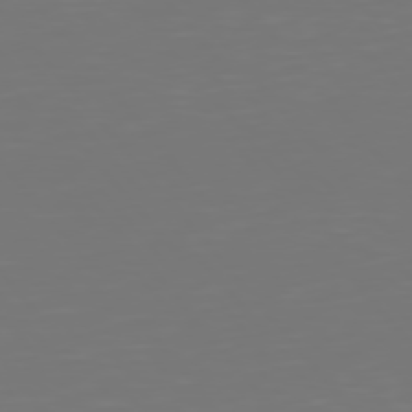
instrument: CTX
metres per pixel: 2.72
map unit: Hpe
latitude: 75.5938
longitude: -124.3656
